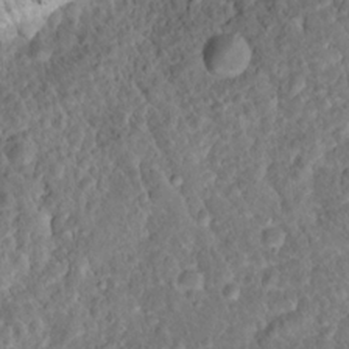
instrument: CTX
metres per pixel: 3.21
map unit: Hto
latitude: 17.1025
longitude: -37.4993
